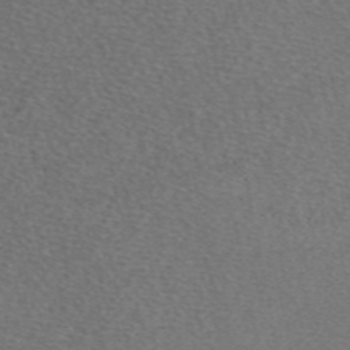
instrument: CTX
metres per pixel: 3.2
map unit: eAb
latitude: 48.5735
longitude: 107.7289
